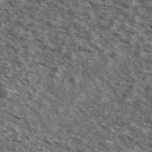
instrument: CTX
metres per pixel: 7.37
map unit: Ave
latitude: 39.4426
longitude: -108.3467
